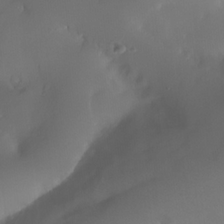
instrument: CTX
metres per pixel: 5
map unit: Nhe
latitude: -35.4832
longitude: -131.4616
